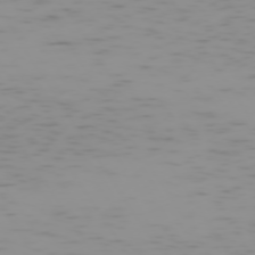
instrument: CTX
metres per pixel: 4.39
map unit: Hpe
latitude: -74.1606
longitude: 7.1242
